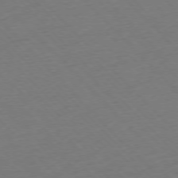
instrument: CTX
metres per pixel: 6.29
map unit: Ap
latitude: -76.8408
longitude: -92.4034
